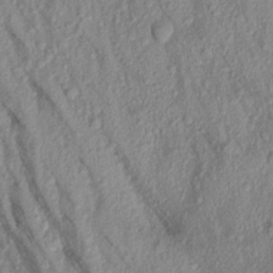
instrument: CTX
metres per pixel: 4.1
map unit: Aa
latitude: 16.9892
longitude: -146.8380
